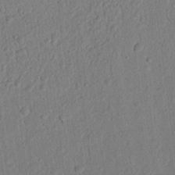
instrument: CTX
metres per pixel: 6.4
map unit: Nhu
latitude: 20.6491
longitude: -78.3845
